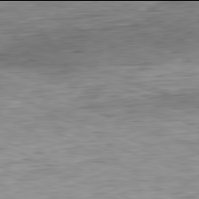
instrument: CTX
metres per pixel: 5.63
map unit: Hpe
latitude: -82.0094
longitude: 14.8975
